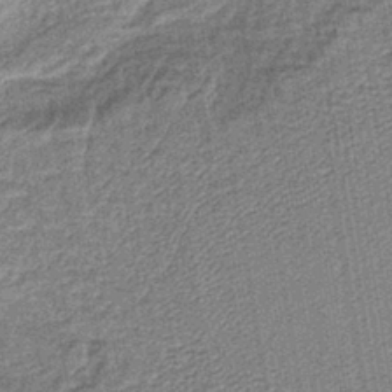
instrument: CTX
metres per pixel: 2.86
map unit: lHb
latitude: -40.4818
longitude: 63.6722
